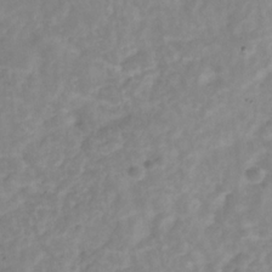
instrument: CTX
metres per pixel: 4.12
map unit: Hve
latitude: -32.1984
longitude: 93.1053
